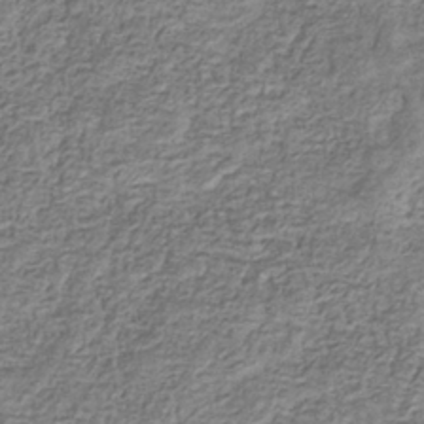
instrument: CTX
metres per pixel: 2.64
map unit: eHb
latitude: -34.8030
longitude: 77.6344
